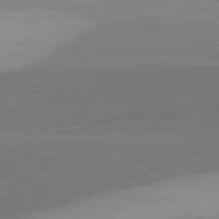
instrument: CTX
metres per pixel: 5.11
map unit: lApd
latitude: 81.8772
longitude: 139.6722
